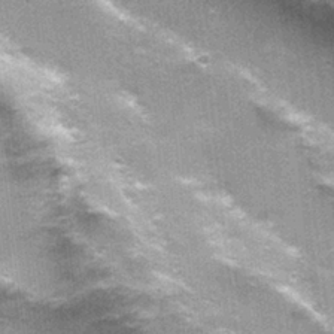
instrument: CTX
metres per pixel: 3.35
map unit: Nhu
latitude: 1.9528
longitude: -17.3292
